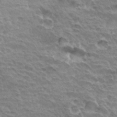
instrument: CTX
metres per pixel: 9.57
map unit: Hto
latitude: 31.5938
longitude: -40.6112
